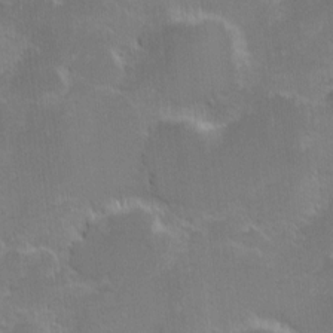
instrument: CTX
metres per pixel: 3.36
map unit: eHh
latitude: -1.7100
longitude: -86.1011
